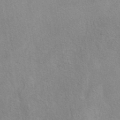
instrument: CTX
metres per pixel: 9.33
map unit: eAb
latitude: 40.1766
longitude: 106.2173
